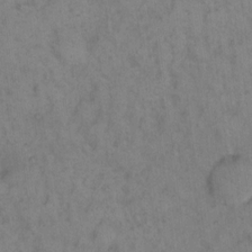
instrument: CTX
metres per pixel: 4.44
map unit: eHh
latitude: 13.4804
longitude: -63.7828
